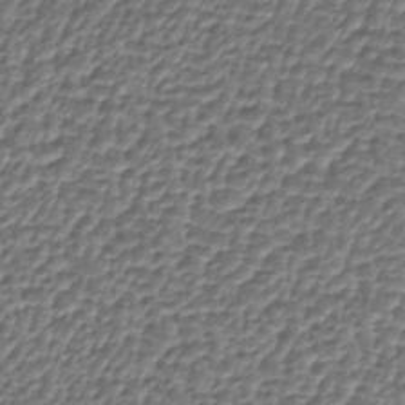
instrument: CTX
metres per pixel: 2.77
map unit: lHb
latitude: -36.7841
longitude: 59.2186
